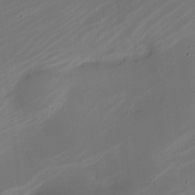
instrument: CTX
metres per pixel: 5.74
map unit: Nhe
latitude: -19.2943
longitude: 143.9745
